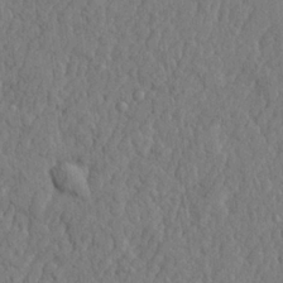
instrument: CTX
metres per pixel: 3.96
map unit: lHvf
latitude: 22.4412
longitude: 142.6329
